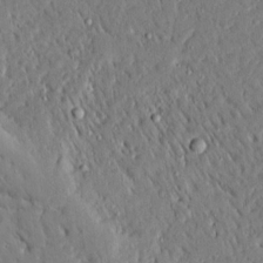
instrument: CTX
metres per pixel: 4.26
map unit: Ave
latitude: 16.4034
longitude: -140.9324
